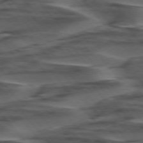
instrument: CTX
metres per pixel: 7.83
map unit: lApd
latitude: 75.2915
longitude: -69.8395
